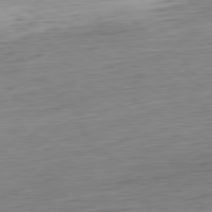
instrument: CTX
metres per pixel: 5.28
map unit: Ap
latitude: -80.7086
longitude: -67.5749
